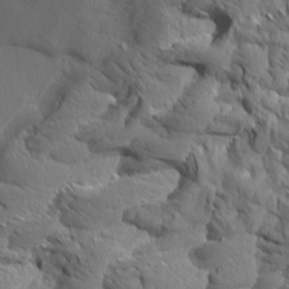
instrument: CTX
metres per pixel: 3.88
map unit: Aa
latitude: 8.8002
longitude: -132.2334
